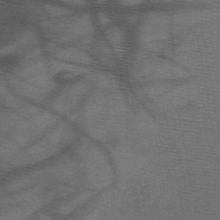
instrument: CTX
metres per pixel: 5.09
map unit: HNb
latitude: -47.9178
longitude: -40.4978
